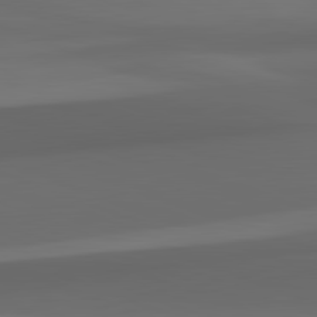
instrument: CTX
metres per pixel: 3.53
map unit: lApd
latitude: 82.2522
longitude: 142.7841
